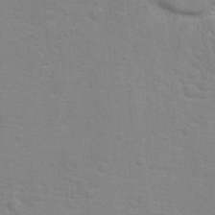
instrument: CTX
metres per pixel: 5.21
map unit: Hto
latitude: 16.0444
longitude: -38.2900
